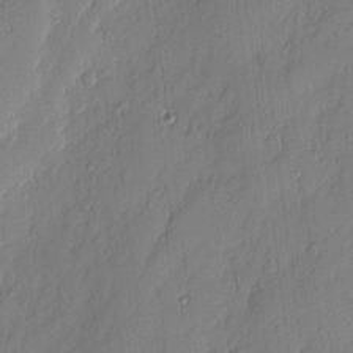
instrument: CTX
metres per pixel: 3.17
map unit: eHh
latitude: 3.8205
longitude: -76.4790
